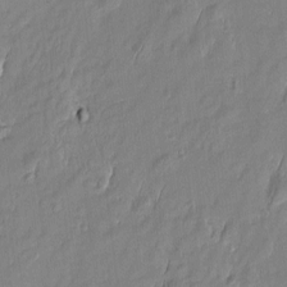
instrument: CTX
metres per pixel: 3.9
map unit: Htu
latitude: -5.8800
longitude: 174.8785
